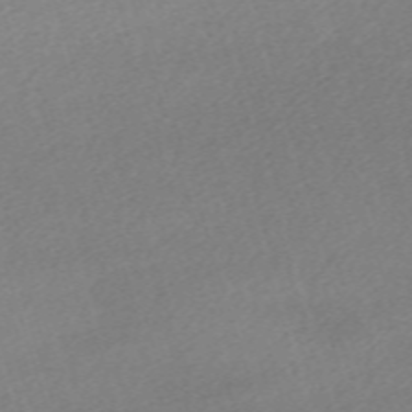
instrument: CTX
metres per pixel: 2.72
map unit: eHh
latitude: -61.4832
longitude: 53.6344
